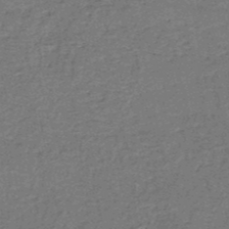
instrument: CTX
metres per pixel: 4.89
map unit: HNb
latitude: -50.1984
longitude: -50.0444
